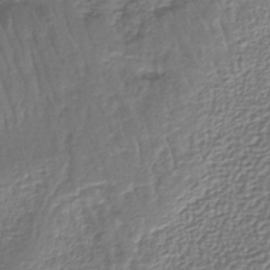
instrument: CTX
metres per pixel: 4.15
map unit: lHb
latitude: -42.4440
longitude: 64.6519
